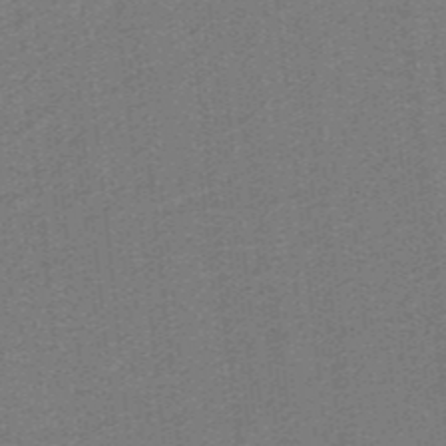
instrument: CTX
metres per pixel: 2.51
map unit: lHb
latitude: -39.6722
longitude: 54.4062
